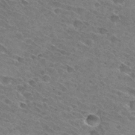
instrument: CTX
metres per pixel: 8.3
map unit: Hto
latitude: 31.2348
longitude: -45.6316
